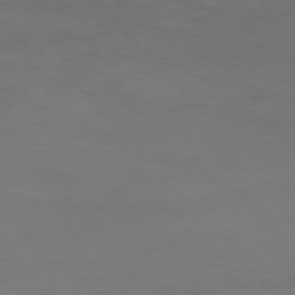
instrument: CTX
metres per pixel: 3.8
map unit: Hpe
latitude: -72.8030
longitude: 8.3117
